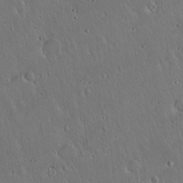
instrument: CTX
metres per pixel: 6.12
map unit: Hto
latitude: 17.2348
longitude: -57.2914
